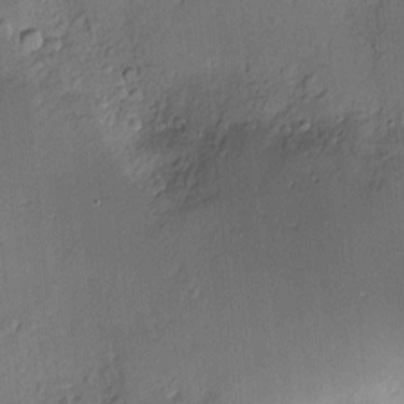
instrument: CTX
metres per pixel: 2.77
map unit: Nve
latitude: -8.8219
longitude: 175.2187
